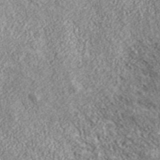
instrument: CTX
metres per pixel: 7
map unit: eHh
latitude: 43.1592
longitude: -88.6302
